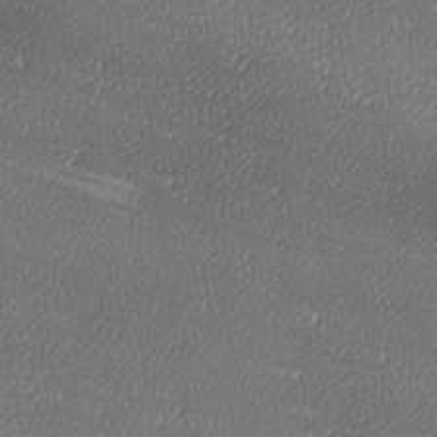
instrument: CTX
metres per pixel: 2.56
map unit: lAa
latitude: -10.5007
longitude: -126.7435
